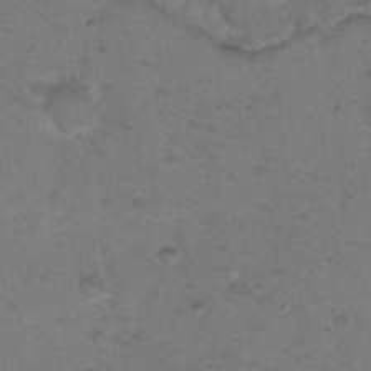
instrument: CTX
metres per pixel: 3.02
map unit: Nhu
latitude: 17.8205
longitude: -30.9892
